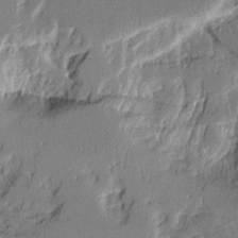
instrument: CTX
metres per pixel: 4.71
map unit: Aa
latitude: 11.2537
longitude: -125.9150
